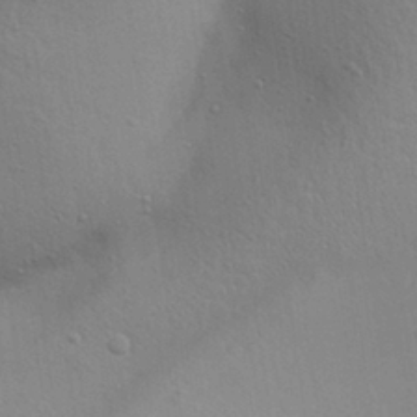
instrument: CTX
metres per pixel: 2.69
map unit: Aa
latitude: 28.9702
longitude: -145.4048
